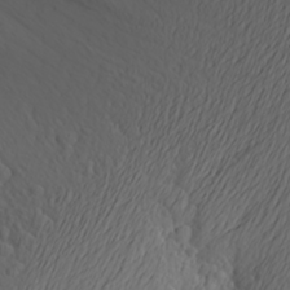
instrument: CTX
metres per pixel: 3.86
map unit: Aa
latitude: 24.7624
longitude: -146.2523
